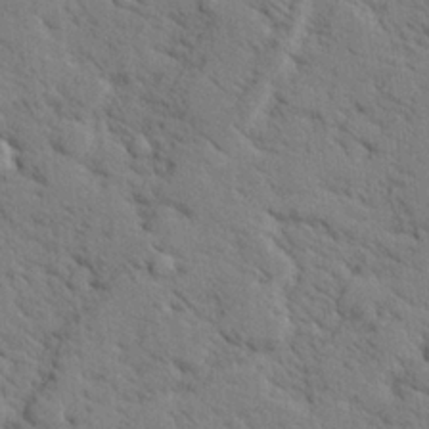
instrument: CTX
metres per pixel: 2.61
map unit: lHvf
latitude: 26.0633
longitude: 143.2942
